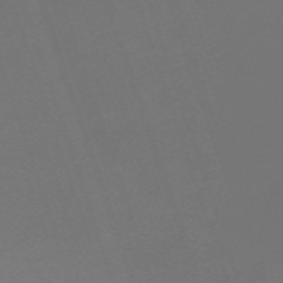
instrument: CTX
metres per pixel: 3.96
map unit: eHh
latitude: -63.2565
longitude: 51.9556
